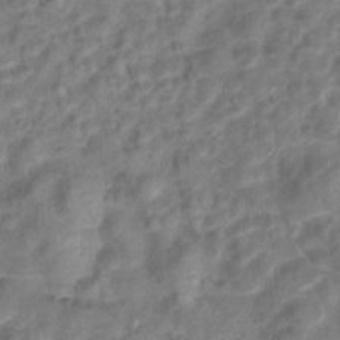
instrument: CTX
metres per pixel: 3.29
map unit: Hto
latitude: 6.7246
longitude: -31.6505
